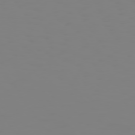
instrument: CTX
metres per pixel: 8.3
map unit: Hpe
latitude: 74.7057
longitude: -126.7435
